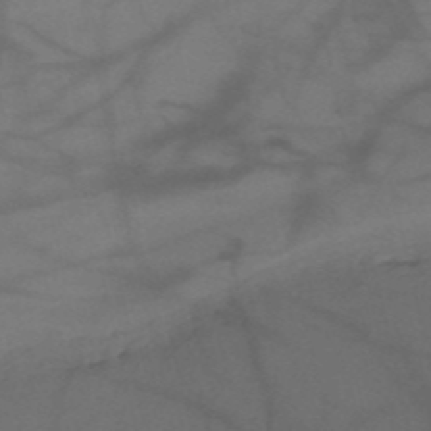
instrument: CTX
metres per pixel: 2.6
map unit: HNb
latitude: -52.0094
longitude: -46.1200
